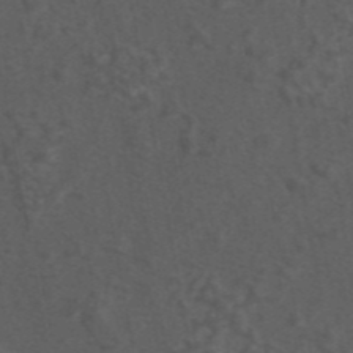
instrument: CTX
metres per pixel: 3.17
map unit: eAb
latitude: 43.9906
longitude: 105.6722
